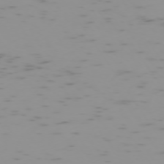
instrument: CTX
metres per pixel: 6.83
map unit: Hpe
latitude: -73.7100
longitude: 7.6155
